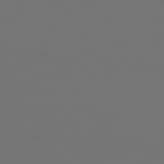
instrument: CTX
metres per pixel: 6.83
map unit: Hpe
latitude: 75.2726
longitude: -129.5938
